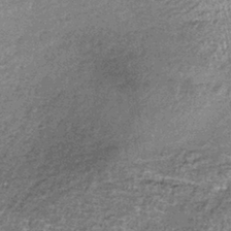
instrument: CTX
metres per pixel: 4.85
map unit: lHb
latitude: -37.2753
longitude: 65.9178
